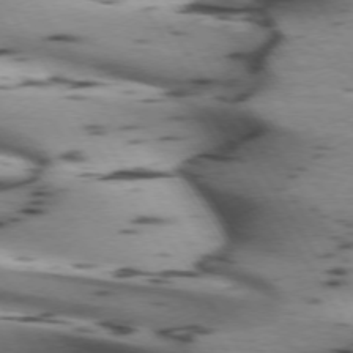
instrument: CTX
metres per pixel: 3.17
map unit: lApd
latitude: 72.4412
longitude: -53.0459
